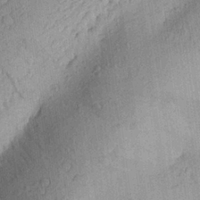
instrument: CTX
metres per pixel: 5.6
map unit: Aa
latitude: 25.8583
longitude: -145.0269
